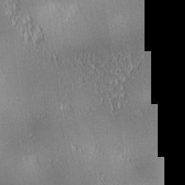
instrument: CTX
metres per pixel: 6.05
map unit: lAa
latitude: 1.0269
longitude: -116.4223
